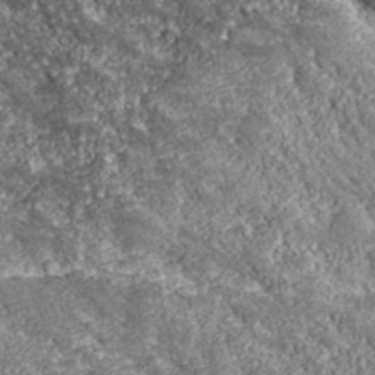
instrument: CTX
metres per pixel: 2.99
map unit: eHh
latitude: 43.0836
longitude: -89.5938
